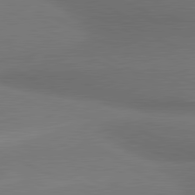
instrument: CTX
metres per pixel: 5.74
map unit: lApd
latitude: 81.1592
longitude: 175.6154
